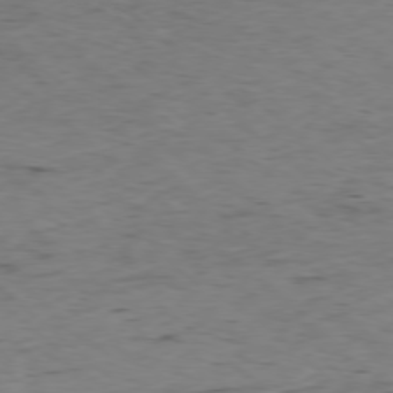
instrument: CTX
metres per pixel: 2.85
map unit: Hpe
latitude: -78.1039
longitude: 16.0283
